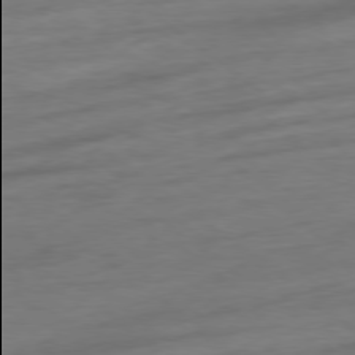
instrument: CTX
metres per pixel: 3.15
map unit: Ap
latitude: -78.8786
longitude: -77.9906
